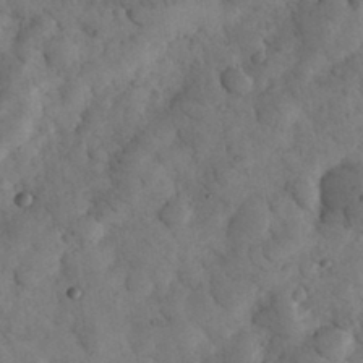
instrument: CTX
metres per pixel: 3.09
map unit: eHh
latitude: 32.3845
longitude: -69.1403
